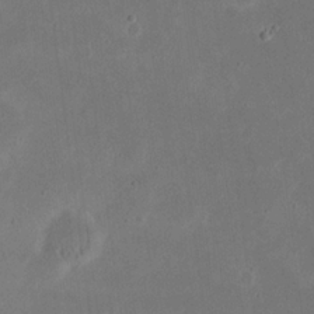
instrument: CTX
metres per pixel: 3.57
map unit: eHh
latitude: 21.0459
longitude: -70.7246
